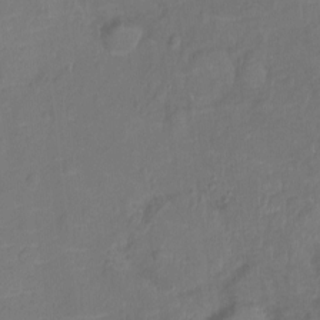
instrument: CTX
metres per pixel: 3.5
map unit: Ht
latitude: -6.0283
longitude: -21.2348
